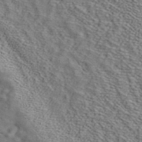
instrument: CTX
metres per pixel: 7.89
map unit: ANa
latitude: 40.1955
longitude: 20.0283
